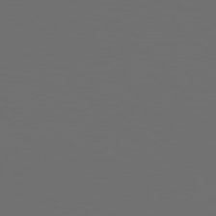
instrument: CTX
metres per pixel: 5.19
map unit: Hpe
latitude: 76.7246
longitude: -141.0080
